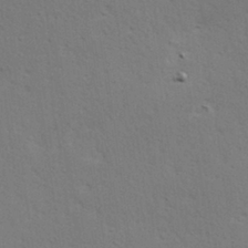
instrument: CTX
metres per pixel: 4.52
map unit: Hve
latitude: 23.7450
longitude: -97.9339
